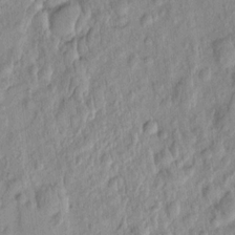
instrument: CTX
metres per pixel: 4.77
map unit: eHh
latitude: -0.1228
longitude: 14.8786
